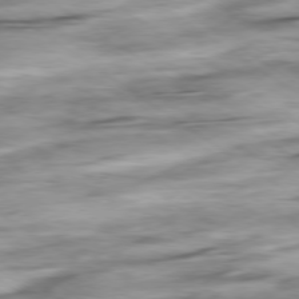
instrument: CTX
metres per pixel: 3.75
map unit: Hpe
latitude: -79.1620
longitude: -17.3482
